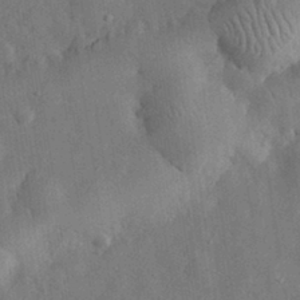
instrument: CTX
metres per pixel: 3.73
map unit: eHh
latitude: 31.2915
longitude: -77.5182
